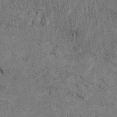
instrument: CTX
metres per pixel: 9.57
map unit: Hto
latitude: 8.0444
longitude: -35.1592
